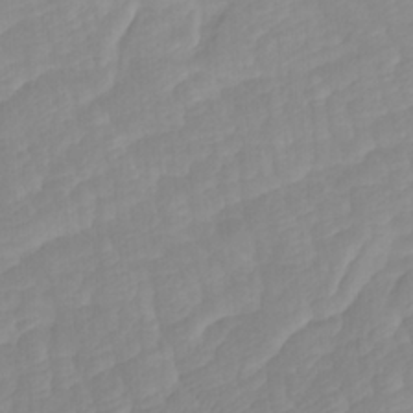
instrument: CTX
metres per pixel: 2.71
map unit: Htu
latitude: -8.0094
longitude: -65.4804
